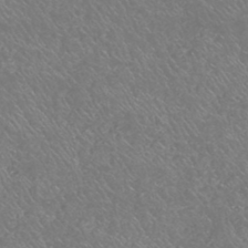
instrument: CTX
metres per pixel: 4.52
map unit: HNhu
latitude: -47.4454
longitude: 29.6722
